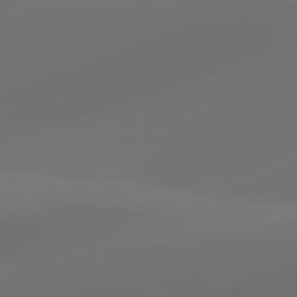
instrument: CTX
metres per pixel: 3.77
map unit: lApd
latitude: 80.5735
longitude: -85.1592
